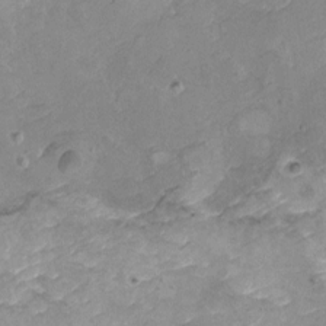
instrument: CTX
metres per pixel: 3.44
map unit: HNhu
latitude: 3.5371
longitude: 4.0661
